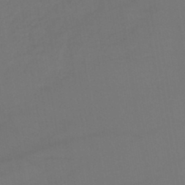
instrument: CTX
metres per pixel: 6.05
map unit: lHb
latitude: -43.5588
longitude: 74.9164
